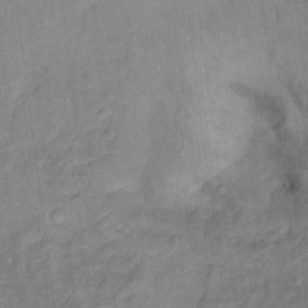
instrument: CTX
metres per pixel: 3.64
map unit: Ht
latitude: 12.2712
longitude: -40.3278
